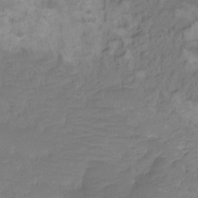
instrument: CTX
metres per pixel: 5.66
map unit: Htu
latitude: -13.0298
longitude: -69.9528
